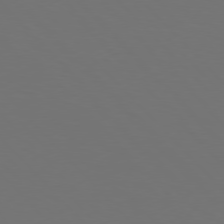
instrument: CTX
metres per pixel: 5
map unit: Hpe
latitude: 77.3670
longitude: -170.0822
